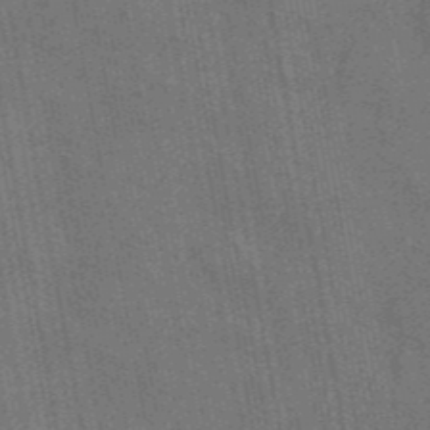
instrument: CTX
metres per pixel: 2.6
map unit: ANa
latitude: 44.2333
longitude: 29.5777
